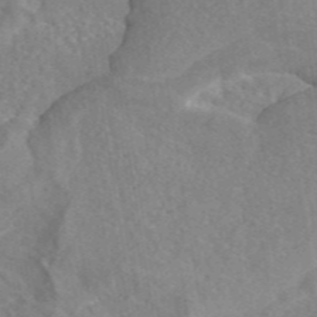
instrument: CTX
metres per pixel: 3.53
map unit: eAb
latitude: 45.0080
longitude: 109.8044
